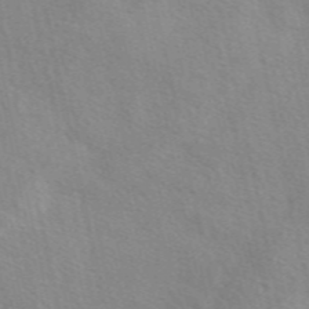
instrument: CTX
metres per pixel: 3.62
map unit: eAb
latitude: 49.8016
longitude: 120.4629
